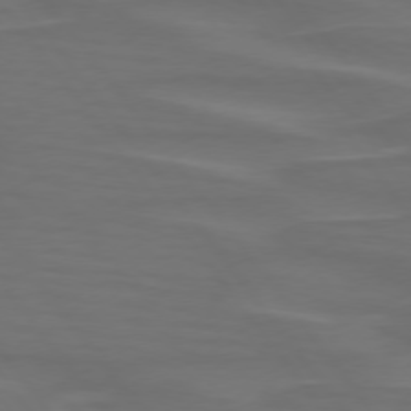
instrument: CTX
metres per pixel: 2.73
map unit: lApd
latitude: 75.1025
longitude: -79.8395
